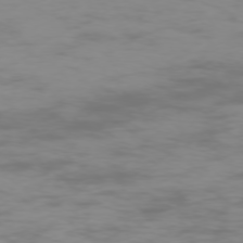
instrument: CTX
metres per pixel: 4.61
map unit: Ap
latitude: -75.9178
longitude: -83.9528
